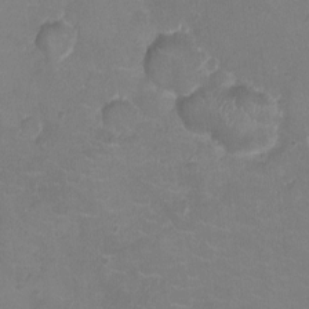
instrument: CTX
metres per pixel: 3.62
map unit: Ht
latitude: -4.5384
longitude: -19.6316
